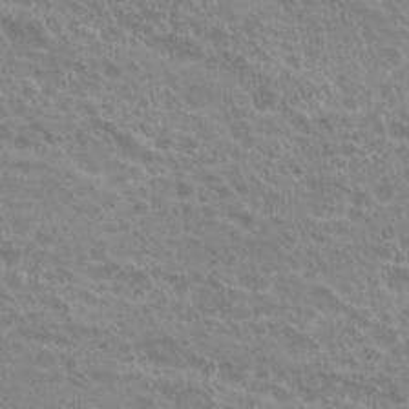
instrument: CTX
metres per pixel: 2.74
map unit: Hto
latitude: 20.7435
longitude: -40.5734
